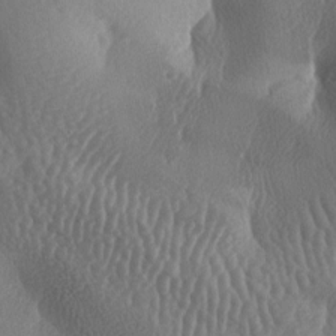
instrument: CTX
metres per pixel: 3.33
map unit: lAa
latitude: -7.6533
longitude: -128.4790
